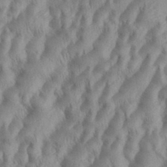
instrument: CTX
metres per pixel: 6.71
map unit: eHh
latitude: 36.3845
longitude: -137.9528
